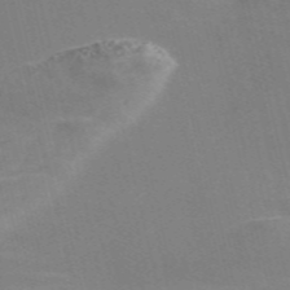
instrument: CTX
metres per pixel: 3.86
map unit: Nve
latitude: -58.1983
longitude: 63.0864
